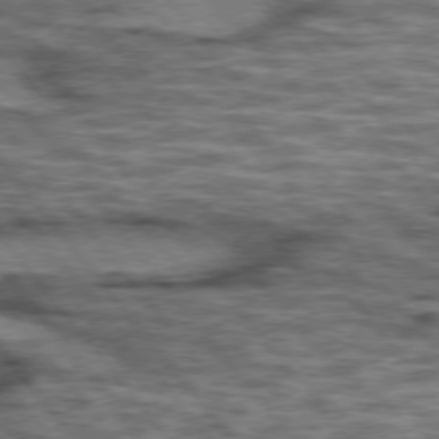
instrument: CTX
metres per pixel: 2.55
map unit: lApd
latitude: 75.7261
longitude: -48.7246
